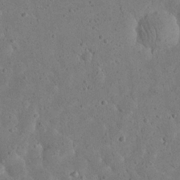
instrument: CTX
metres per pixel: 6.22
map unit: eHh
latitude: 23.2726
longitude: -68.0444
